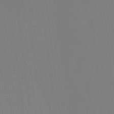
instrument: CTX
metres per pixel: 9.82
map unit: Ht
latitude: -15.1054
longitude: -48.6113
